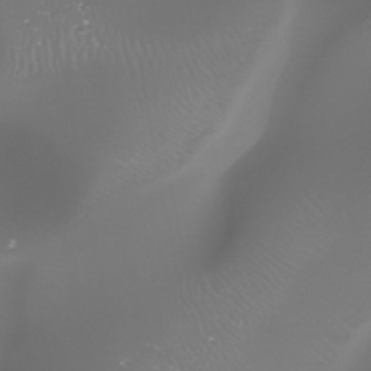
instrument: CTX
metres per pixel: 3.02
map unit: HNhu
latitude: -47.2376
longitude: 30.3117
